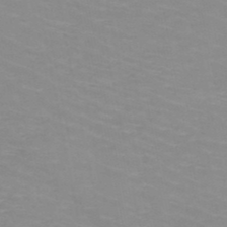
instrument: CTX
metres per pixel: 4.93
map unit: HNb
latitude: -48.1228
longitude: -46.9703
